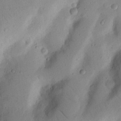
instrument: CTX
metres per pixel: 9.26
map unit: Nhu
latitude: 18.8380
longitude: -77.1214
